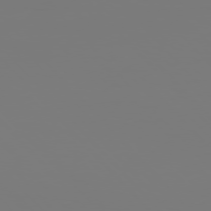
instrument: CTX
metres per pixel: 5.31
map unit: Hpe
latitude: 76.0633
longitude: -136.4223
